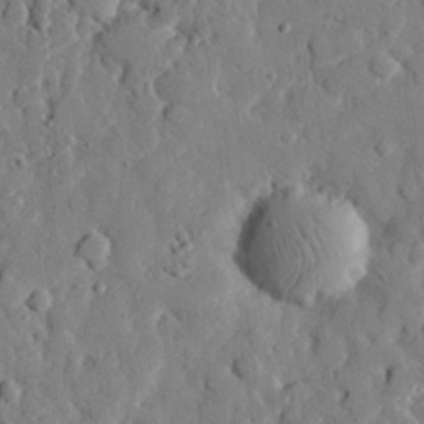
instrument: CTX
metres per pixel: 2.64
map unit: eHh
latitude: 27.2348
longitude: -77.5560
